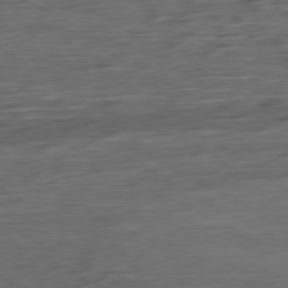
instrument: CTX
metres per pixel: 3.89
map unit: Ap
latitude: -79.3887
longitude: -57.6882
